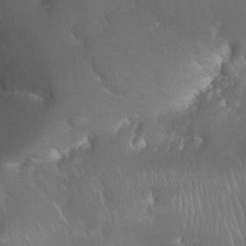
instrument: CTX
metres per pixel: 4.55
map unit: Nhu
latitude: 28.3278
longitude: -65.8205
